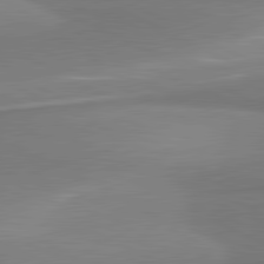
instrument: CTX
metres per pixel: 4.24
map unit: lApd
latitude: 80.9703
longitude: 167.2943
